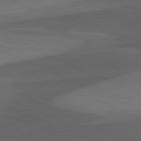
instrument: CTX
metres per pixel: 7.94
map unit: lApd
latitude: 81.8016
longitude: 126.0850
